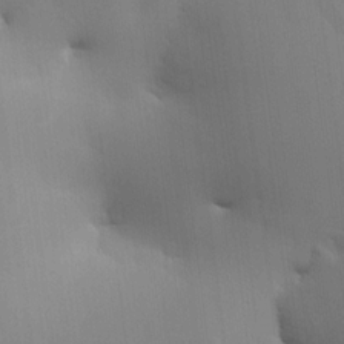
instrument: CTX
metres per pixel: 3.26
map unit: HNhu
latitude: 12.9325
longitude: 11.6155
